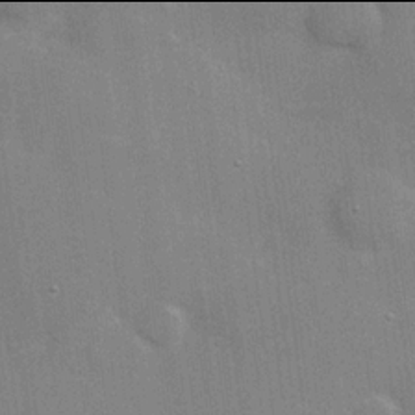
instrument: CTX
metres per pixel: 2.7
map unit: Hve
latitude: 17.9906
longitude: 151.4265
